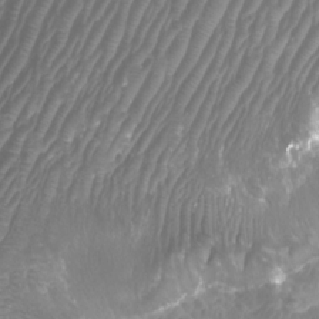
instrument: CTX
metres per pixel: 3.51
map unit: Htu
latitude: 3.1592
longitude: -20.9136
